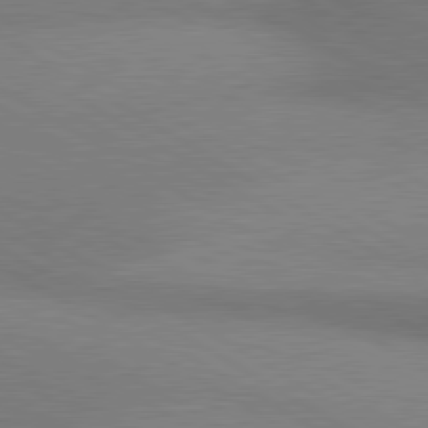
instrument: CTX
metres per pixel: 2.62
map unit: lApd
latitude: 80.3845
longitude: 126.3117
